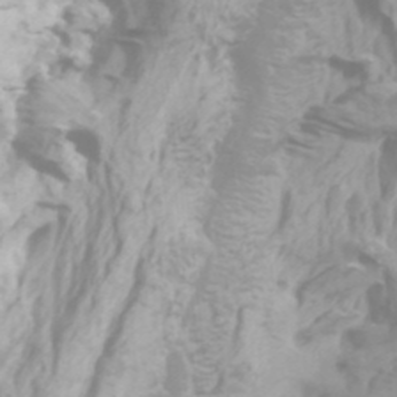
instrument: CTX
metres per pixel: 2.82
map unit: Htu
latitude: -6.5196
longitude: -72.8947
